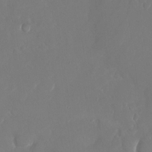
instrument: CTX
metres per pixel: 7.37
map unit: Nhu
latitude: -25.9367
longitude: -72.3468
